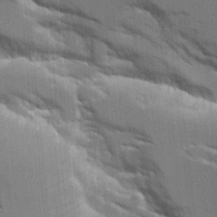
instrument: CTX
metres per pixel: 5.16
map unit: Aa
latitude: 11.1214
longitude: -125.8394
